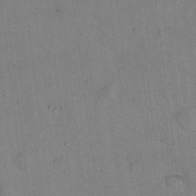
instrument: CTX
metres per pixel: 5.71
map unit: Hto
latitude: 15.5372
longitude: -40.1766
